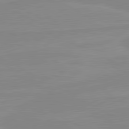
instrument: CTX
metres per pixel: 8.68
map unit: lApd
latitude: 80.6679
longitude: -176.5734
